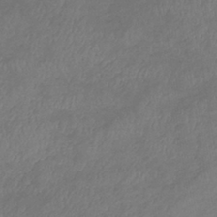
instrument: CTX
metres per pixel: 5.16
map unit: lHb
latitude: -38.4251
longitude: 73.8044
